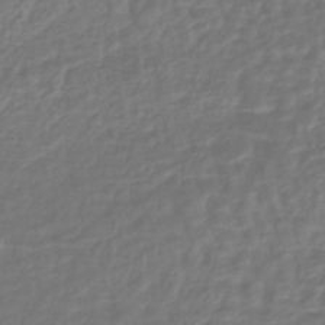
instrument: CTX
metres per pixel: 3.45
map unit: lHb
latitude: -43.2187
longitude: 64.8219
